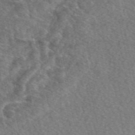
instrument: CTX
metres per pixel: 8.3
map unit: eAb
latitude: 49.8583
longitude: 111.9178
